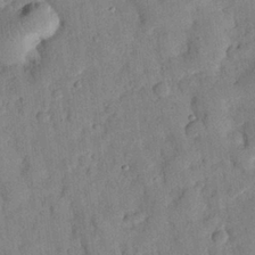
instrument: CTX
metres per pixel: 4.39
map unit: eHh
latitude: 27.3860
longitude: -75.8394
